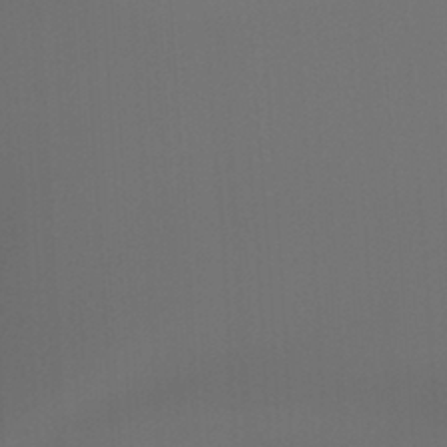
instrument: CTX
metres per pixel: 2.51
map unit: Ht
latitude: -5.0108
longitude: -62.9514
